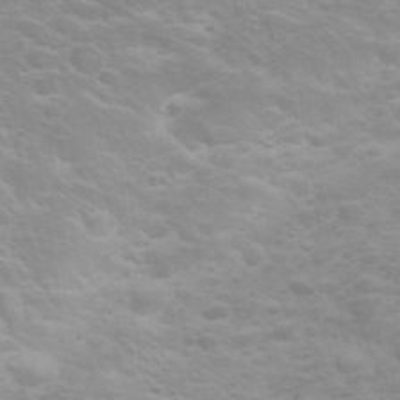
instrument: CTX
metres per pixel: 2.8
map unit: eHh
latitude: 32.0633
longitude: -62.0444
